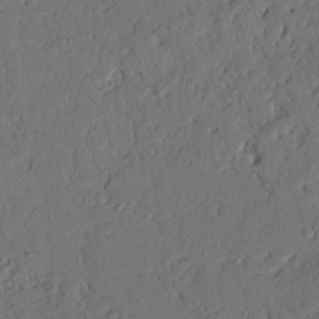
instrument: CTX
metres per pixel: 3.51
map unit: Nhu
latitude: 20.5735
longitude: -77.8205
